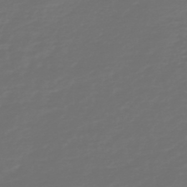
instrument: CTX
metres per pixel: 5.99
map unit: HNb
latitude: -47.7099
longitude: 54.3684
